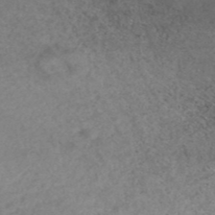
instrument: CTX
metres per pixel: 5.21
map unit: ANa
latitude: 42.7435
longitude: 27.3320
